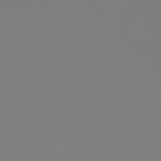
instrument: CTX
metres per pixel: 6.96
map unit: eHb
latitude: -48.7652
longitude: 86.7652
